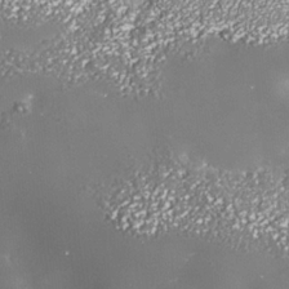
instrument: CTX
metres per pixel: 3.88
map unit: Nhe
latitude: -35.8233
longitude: -91.3293
